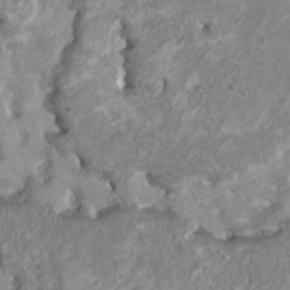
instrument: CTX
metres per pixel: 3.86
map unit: HNhu
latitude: 3.9339
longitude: -2.2144
